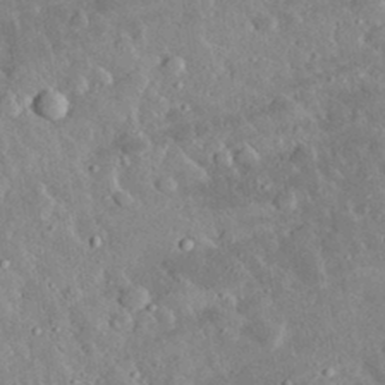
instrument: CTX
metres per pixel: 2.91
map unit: lHvf
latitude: 32.6490
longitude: -84.4979
